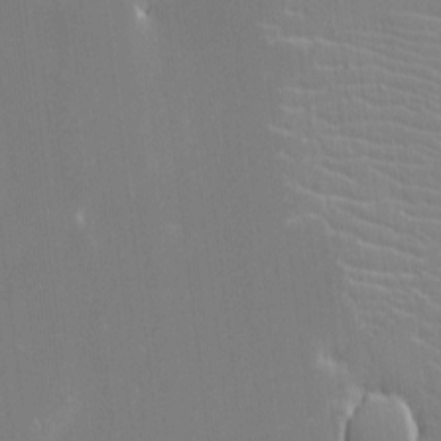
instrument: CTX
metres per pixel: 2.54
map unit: eHh
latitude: -3.1809
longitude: -86.1389
